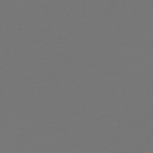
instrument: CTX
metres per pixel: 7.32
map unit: lHb
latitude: -47.3320
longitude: 66.1039
